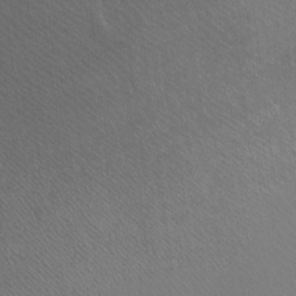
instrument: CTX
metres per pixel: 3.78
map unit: Ht
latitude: -8.8408
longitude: -38.4790
